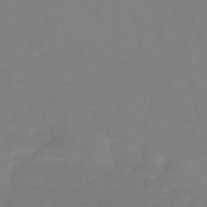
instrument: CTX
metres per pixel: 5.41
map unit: eHh
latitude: -53.6721
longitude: -24.4223
